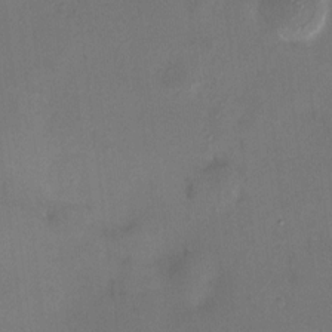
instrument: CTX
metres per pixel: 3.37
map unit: HNhu
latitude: 6.3278
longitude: 7.3320
